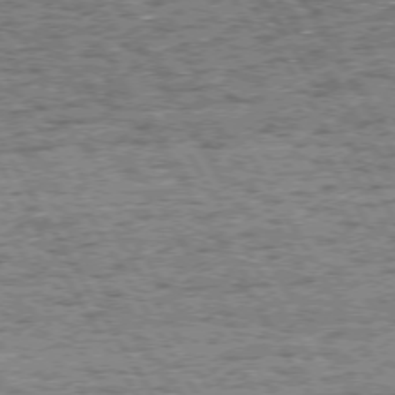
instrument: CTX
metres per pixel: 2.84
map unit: Hpe
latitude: 72.5735
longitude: -127.5182
